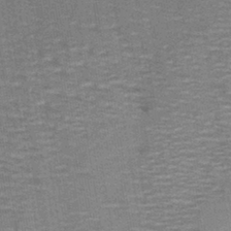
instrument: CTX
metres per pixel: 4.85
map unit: HNb
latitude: -38.7274
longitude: 50.6707
